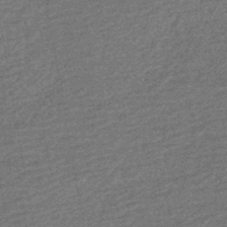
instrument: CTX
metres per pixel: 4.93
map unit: HNhu
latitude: -43.7099
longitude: 99.3132
